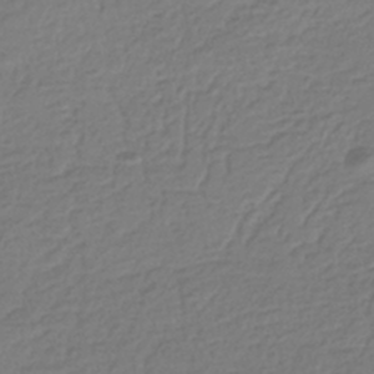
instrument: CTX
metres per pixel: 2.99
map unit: HNhu
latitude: -42.7274
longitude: 99.7666
